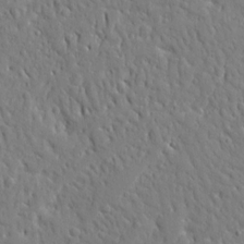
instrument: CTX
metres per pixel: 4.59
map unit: Ave
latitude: 15.9717
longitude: -141.0647
